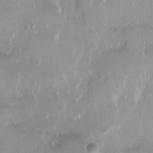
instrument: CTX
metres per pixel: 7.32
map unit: HNhu
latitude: 0.7624
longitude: -3.6694
